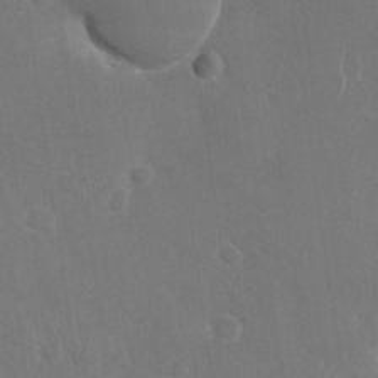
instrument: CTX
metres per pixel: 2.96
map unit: Nhu
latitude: -29.5210
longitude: -62.1578
